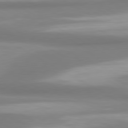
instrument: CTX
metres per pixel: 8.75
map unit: lApd
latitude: 80.5924
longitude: 174.2361
